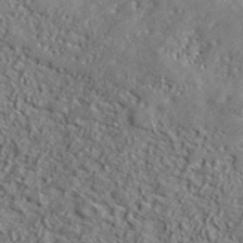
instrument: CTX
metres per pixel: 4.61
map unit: lHvf
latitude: 41.7449
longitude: -88.6302
